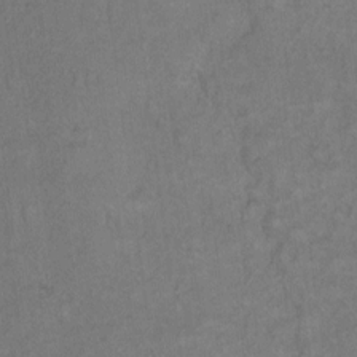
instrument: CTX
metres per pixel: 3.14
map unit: Hto
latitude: 11.4427
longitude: -60.6112
